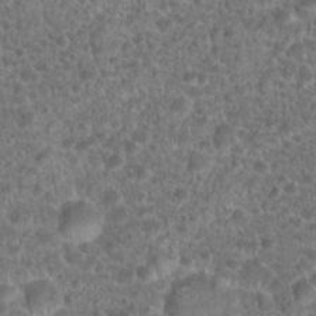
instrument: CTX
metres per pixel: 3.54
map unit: Hto
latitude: 19.1592
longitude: -40.7435
